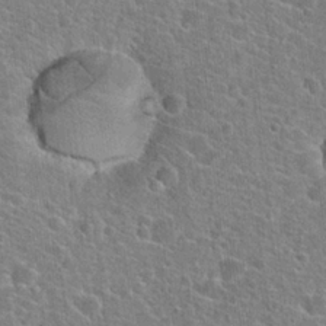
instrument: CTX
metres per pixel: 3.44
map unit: Hto
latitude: 22.4790
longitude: -44.5546
